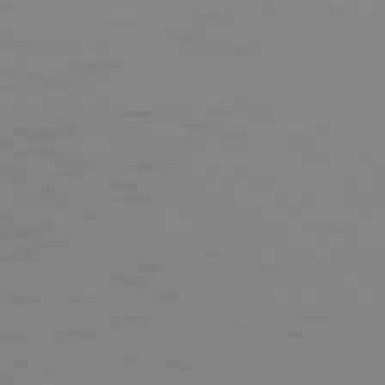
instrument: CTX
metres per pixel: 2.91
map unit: Ap
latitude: -77.2754
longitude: -67.7071
